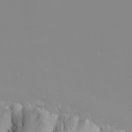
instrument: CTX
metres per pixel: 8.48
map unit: Nhu
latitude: -6.3495
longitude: -88.2523
